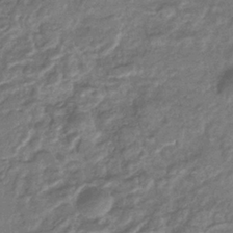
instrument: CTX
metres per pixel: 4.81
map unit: eHb
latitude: -34.6329
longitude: 80.0094
